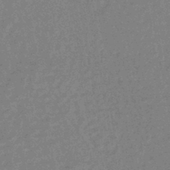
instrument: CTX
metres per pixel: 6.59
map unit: HNhu
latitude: -44.4251
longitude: 99.2376
